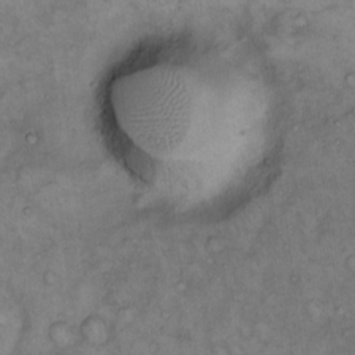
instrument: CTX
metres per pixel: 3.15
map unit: eHh
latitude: 15.3860
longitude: -64.1011
